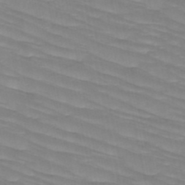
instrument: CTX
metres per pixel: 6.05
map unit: HNb
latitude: -49.4833
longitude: -49.9150
